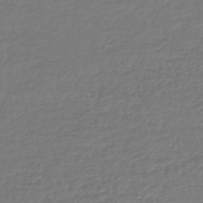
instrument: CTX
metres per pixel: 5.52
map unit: lHb
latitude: -43.1242
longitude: 69.4454
